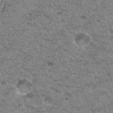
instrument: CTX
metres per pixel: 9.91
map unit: Hto
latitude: 34.1388
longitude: -49.1403
